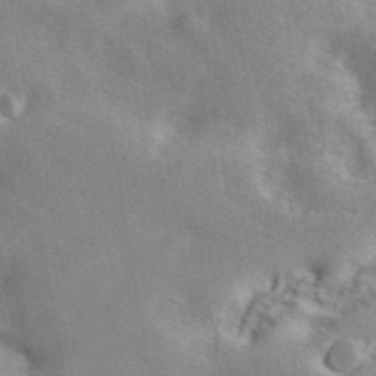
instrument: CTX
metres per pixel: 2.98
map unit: ANa
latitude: 42.1389
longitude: 50.8974
